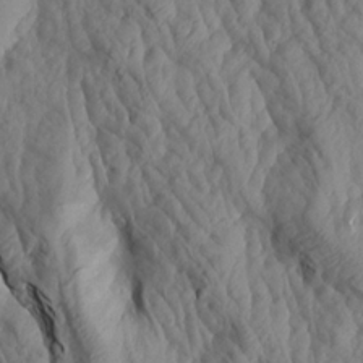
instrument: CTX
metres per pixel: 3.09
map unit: Aa
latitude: 18.9702
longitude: -146.3468
